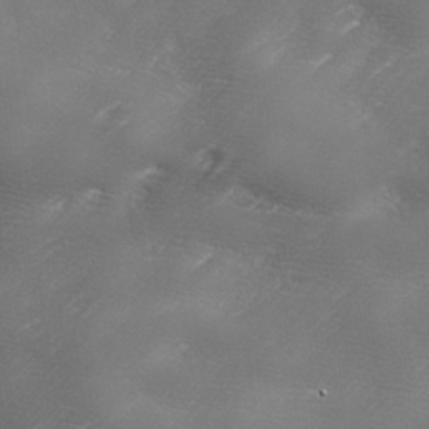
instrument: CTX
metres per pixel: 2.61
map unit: Ave
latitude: 10.5924
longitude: -106.1767
